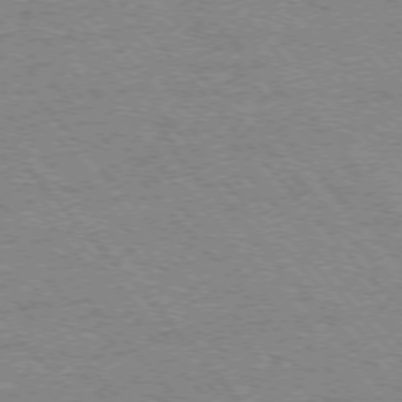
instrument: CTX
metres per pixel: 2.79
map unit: Ap
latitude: -75.8045
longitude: -86.3278
